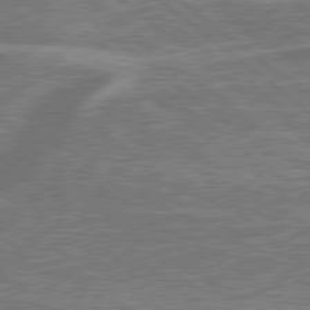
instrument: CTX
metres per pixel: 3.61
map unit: lApd
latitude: 79.2726
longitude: 175.0297
